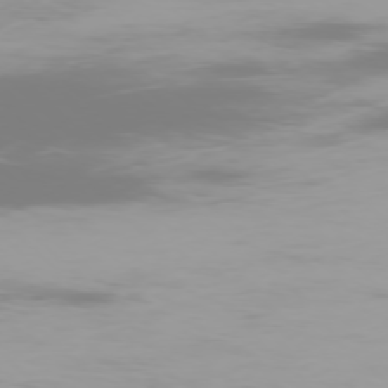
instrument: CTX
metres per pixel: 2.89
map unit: Ap
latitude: -77.4832
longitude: -72.4790
